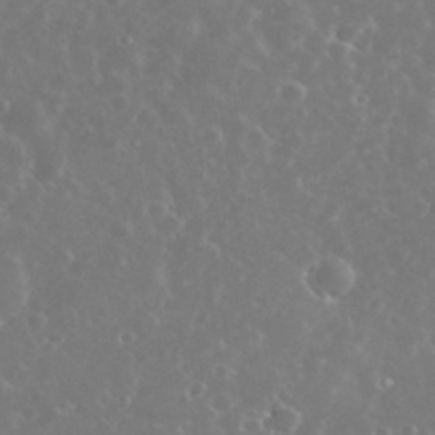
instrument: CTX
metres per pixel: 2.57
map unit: eHh
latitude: 34.3089
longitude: -60.8191
